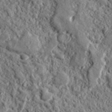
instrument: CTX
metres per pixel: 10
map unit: lHvf
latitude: 42.6491
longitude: -89.4616
